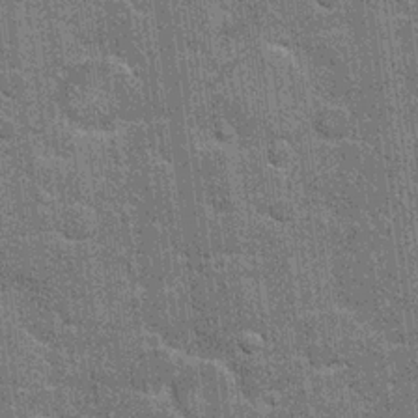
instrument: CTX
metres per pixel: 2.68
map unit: Hto
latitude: 20.6491
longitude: -48.3467
